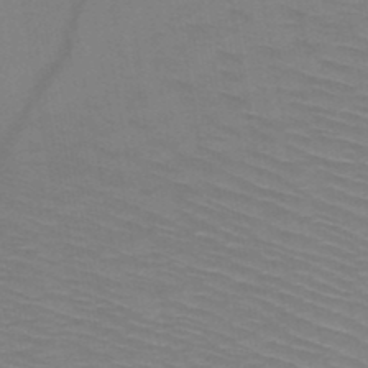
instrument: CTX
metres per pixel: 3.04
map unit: HNb
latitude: -48.6141
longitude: -44.8191
